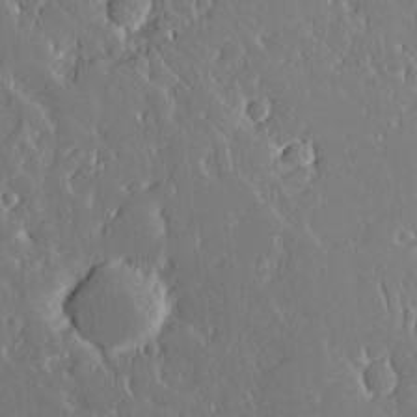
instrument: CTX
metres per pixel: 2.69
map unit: Aa
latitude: 12.8191
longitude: -126.9136
